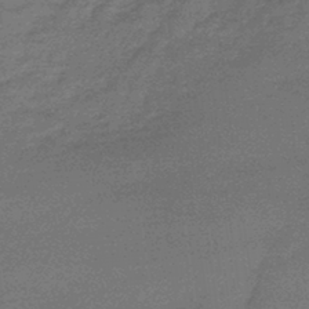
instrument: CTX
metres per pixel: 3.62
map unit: lHb
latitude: -43.4643
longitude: 66.8219
